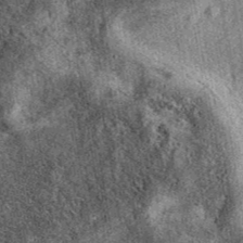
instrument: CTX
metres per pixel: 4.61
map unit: eAb
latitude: 39.9906
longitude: 108.6707
